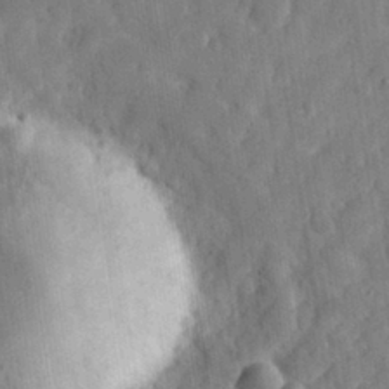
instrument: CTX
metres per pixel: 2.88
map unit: eHh
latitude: 30.2523
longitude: -73.9339
